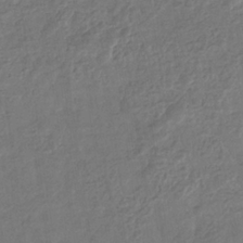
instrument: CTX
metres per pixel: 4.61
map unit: eHb
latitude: -34.0472
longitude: 76.9353
